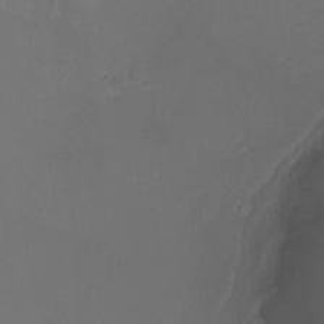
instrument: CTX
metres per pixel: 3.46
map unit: Ht
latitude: -2.5384
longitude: -18.9513
